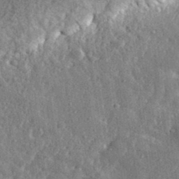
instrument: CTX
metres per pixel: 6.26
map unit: eHh
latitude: 34.1011
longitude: -79.6883
